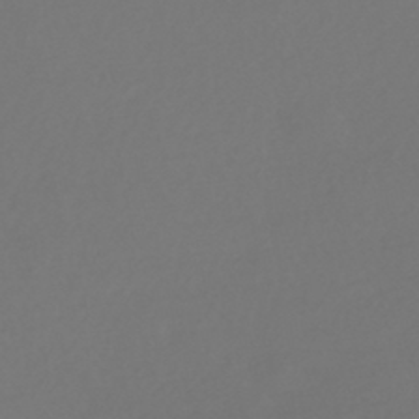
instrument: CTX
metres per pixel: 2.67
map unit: HNhu
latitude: -43.1998
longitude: 93.6155
